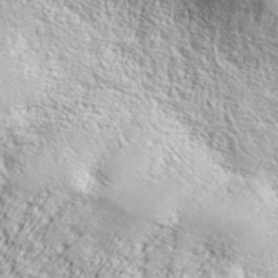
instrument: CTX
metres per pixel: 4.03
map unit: ANa
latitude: 36.9325
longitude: 14.5196
